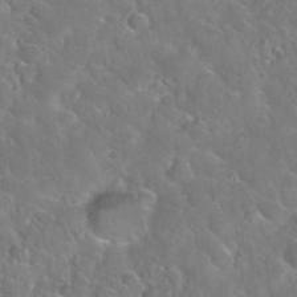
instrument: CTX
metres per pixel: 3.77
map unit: Nhu
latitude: 31.8395
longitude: -51.3103
